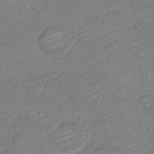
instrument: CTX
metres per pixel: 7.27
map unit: Nve
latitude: -18.9542
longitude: 107.3699
